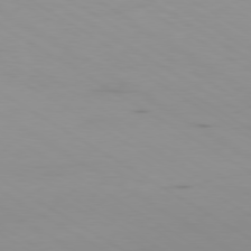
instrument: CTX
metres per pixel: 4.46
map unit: Ap
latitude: -80.0094
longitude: -102.4223
